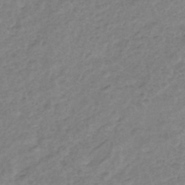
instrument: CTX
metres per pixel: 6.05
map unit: eHh
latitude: -46.1794
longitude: -29.4237
